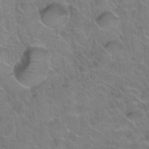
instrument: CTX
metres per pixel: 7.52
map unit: Hto
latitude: 36.3845
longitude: -46.9514
